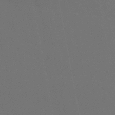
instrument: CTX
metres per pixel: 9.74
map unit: lHb
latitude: -47.7666
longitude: 68.5384
